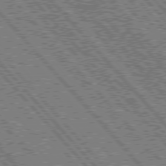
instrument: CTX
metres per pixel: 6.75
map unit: Hpe
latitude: 76.5734
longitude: -171.0080
